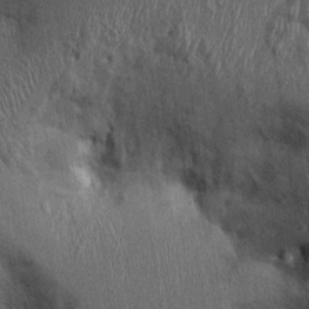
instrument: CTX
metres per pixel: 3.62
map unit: Ht
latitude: -2.0850
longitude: -13.9339
